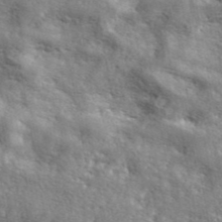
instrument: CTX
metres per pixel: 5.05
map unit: ANa
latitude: 42.8380
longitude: -87.7449
